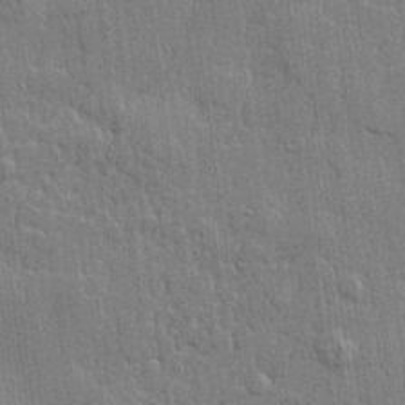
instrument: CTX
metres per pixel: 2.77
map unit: lHvf
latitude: 21.9150
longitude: 142.9919
